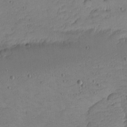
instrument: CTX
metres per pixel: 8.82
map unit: eHh
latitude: -5.0486
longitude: -81.8205
